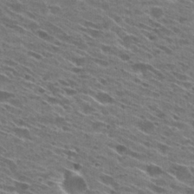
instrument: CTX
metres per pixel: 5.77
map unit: Hto
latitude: 29.0080
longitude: -46.1767
